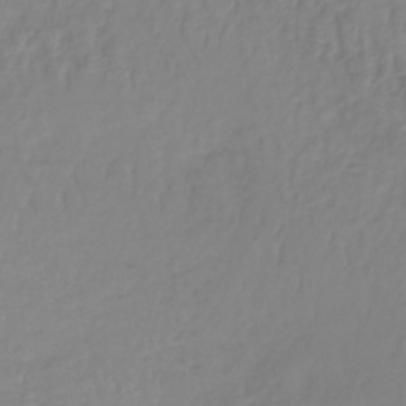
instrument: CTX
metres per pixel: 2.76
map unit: lHb
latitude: -41.4265
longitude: 65.0865
